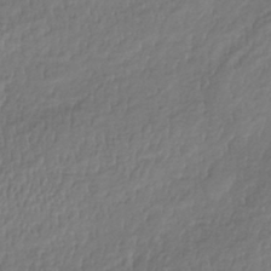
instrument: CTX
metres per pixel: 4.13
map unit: lHb
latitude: -39.7100
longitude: 73.1242
